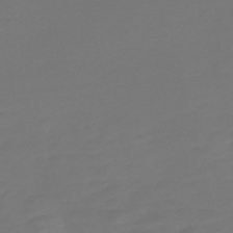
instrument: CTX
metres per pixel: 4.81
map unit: Nve
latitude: -58.3306
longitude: 56.7274
